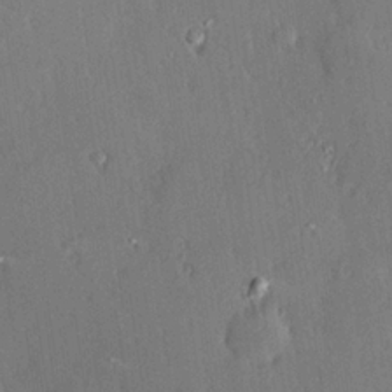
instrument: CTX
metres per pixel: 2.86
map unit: Hve
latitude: 24.9891
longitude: -93.3670
